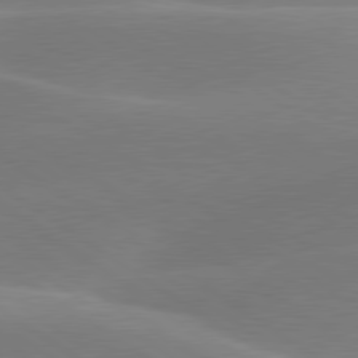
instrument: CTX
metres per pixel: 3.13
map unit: lApd
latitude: 79.8961
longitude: -94.5546
